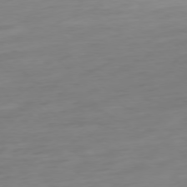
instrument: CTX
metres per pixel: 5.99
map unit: Ap
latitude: -77.4076
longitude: -78.4223
